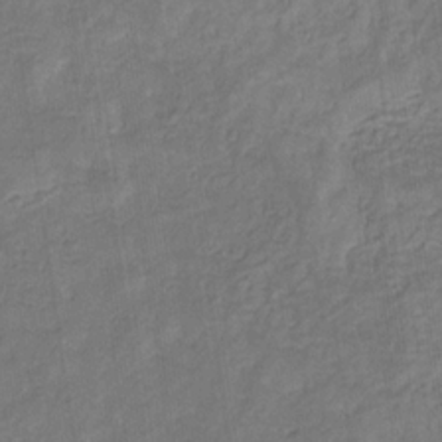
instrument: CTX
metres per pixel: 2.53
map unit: eHb
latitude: -30.7463
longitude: 71.6344
